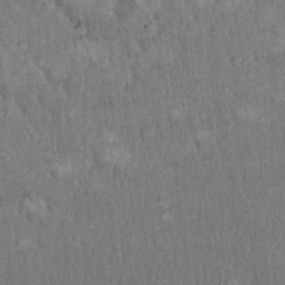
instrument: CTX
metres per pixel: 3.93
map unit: eHh
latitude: 18.2333
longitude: -61.9528
